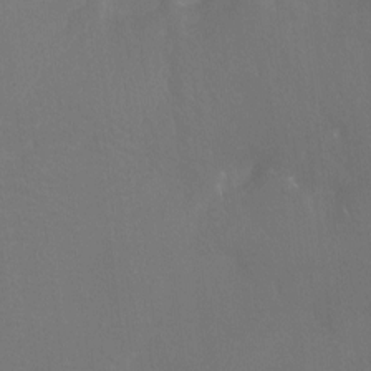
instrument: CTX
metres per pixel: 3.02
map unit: Htu
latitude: -13.4077
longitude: -48.9325
